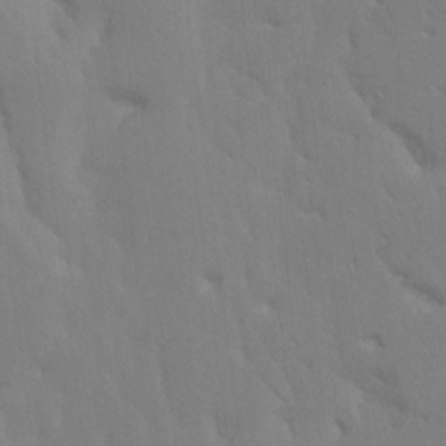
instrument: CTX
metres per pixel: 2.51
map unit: HNhu
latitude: 7.8205
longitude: -2.2522
